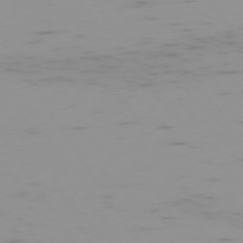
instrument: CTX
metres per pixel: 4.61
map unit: Hpe
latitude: -74.1228
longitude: 7.1053
